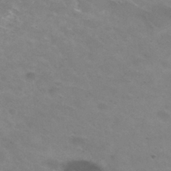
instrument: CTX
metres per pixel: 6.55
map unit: Hto
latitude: 31.3482
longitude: -47.6883
